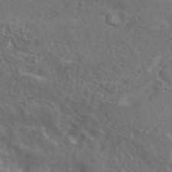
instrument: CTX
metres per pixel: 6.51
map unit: ANa
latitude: 43.3860
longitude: 23.4077
